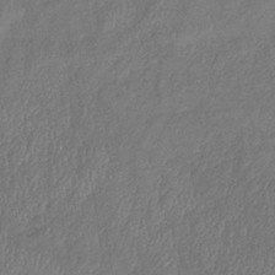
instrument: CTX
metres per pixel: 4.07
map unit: lHb
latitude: -39.0487
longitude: 74.0094
